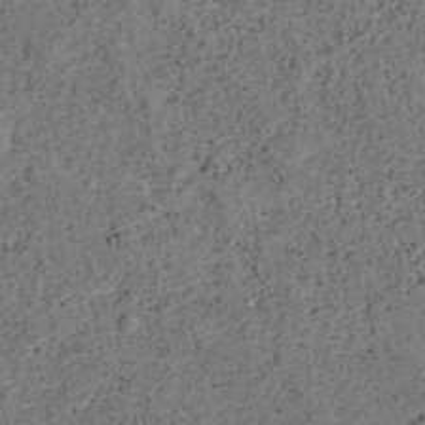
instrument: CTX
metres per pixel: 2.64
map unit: ANa
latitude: 39.4993
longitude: 21.9745
